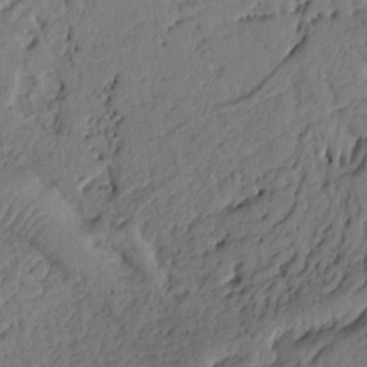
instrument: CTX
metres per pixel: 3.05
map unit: Ht
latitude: 9.6883
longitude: -78.4601
